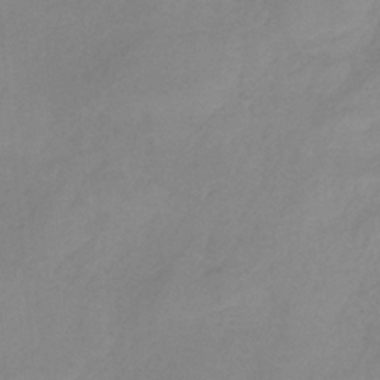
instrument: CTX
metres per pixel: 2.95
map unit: HNb
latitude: -32.8786
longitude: 60.7274
